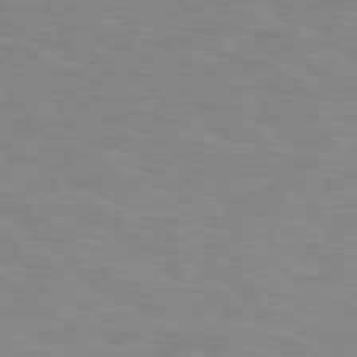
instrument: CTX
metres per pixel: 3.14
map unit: Hpe
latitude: 78.6680
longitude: 175.0297
